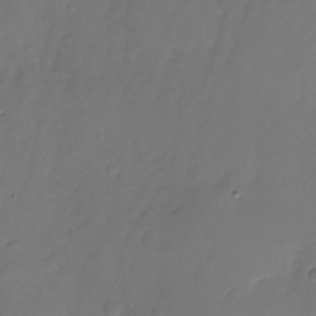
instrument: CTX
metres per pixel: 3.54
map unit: Nhu
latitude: -26.7085
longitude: -71.3104
